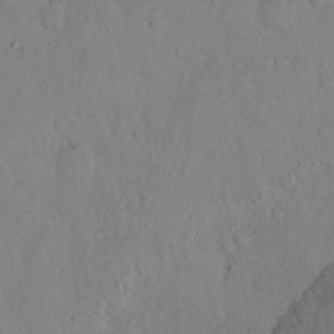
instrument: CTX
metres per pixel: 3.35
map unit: Hto
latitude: 12.8947
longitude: -56.2900
